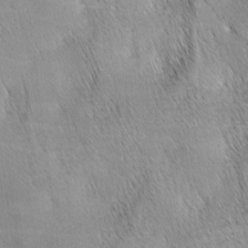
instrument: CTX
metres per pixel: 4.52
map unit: lAa
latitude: -4.2928
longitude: -121.3104
